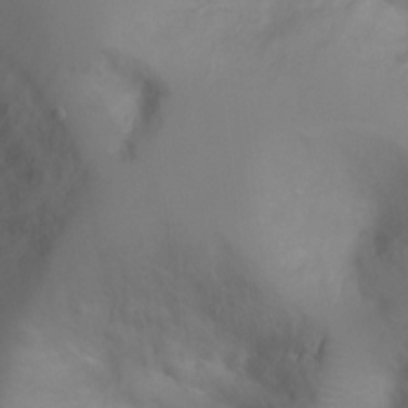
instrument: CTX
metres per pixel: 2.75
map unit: Ht
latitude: -2.8596
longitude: -33.4804
